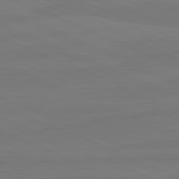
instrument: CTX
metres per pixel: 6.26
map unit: lApd
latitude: 81.9150
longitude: -178.8758
